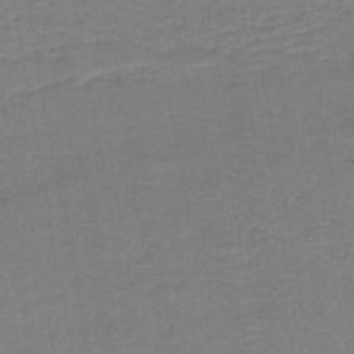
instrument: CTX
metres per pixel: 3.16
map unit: HNb
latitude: -44.6707
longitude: 52.2172
